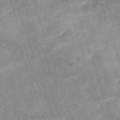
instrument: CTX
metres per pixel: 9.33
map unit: HNb
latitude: -54.0283
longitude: -48.1200
